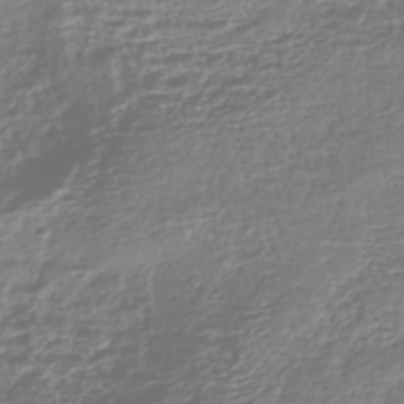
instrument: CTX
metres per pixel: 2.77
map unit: HNhu
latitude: -44.9920
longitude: 99.1431
